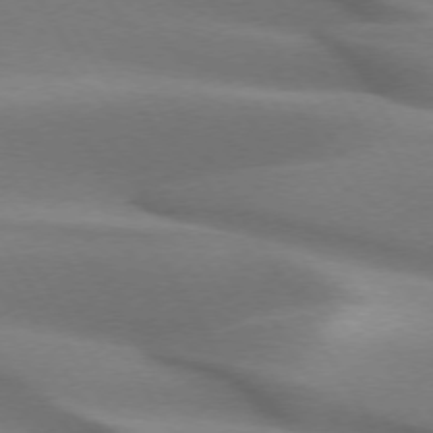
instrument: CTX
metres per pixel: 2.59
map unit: lApd
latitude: 73.0837
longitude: -51.9339
